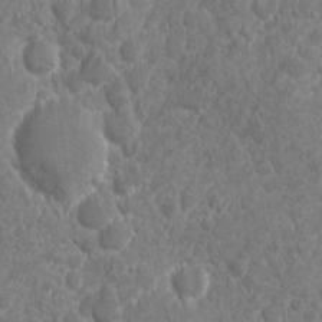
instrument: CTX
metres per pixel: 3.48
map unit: Ave
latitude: -10.5952
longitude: -120.2523
